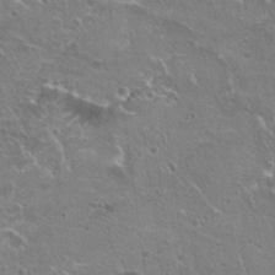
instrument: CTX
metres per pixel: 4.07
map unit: Hto
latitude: 22.5357
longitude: -41.8394
